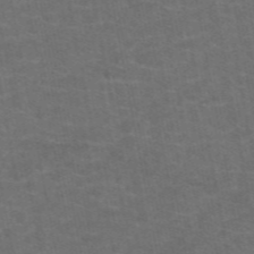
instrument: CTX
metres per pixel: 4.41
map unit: eAb
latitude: 47.9528
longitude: 105.4643
